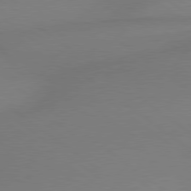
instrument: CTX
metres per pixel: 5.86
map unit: lApd
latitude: 78.9892
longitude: 179.2565
